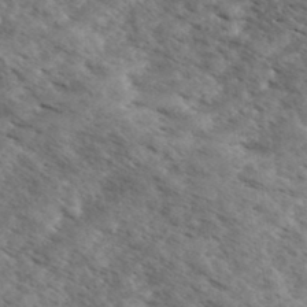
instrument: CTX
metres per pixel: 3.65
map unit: eHh
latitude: 35.1970
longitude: -140.4601
